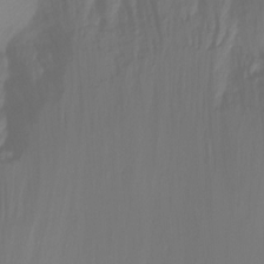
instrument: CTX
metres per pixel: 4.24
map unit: Ht
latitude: -16.1039
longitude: -42.8002
